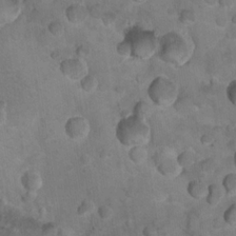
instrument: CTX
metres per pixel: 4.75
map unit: Nhu
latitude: 16.1767
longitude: -32.6490
